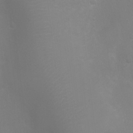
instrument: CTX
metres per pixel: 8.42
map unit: Ht
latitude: -4.1039
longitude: -18.9136
